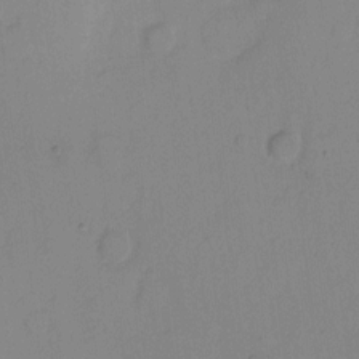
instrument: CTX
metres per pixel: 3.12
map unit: eHh
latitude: 7.0836
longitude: -65.5371
